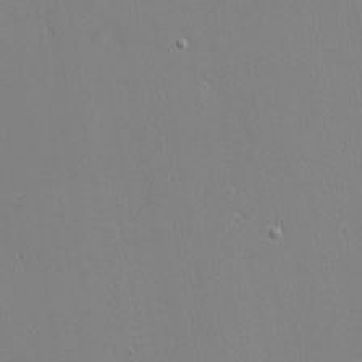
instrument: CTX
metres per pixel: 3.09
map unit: eHh
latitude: -3.3698
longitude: -81.2915
